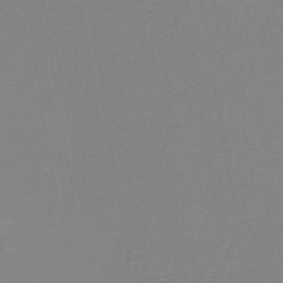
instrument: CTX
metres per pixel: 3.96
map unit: lHb
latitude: -40.7463
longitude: 51.5210
